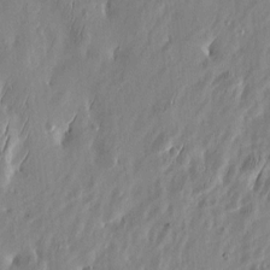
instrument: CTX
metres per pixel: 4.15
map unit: Htu
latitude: -6.3684
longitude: 175.0675
